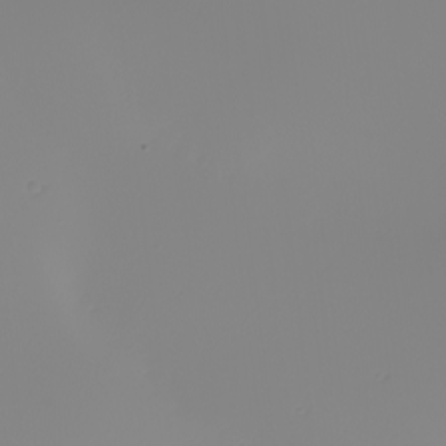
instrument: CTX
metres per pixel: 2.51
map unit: Nhu
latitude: -6.1794
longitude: -94.2145
